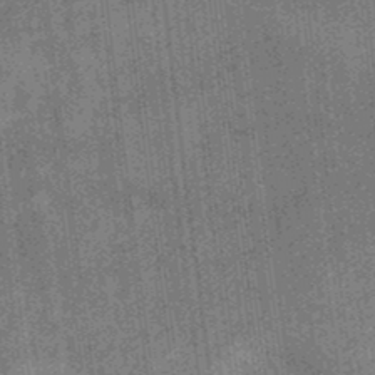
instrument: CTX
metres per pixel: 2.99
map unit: eHb
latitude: -35.3321
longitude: 79.0108
